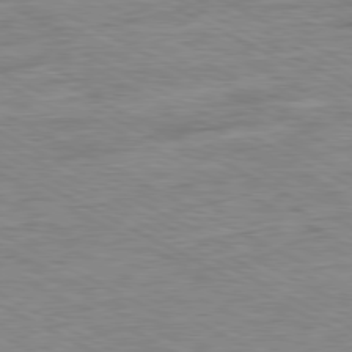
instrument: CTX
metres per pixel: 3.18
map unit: Ap
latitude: -80.7652
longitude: -76.3845
